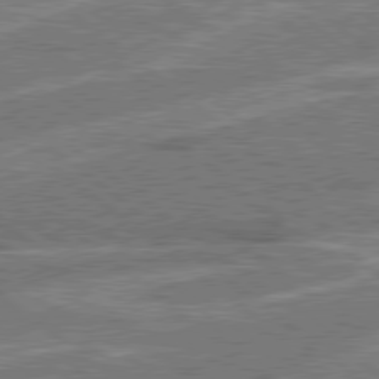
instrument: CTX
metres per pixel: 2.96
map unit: Hpe
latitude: 78.5924
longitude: -158.6680
